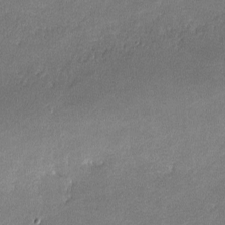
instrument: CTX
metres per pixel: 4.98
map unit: lHvf
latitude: -11.8234
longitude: -102.8191
